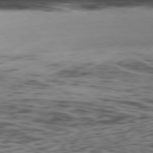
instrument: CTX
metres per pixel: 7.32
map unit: Ap
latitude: -78.6140
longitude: -63.9339
